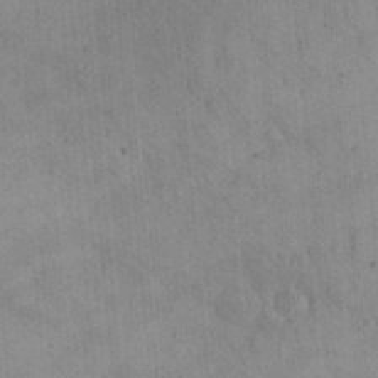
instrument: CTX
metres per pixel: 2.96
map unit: eHh
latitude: 24.7624
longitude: -65.3293
